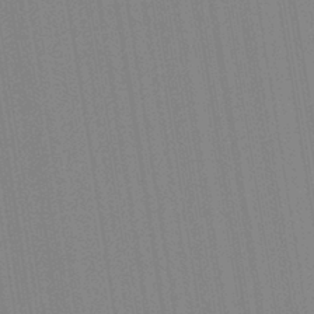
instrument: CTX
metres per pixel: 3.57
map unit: Aa
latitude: 28.5734
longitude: -147.5183
